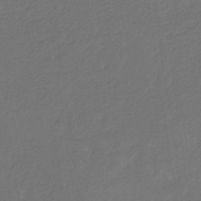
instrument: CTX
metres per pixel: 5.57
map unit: eHb
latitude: -30.3873
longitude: 68.5762
